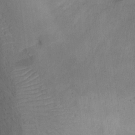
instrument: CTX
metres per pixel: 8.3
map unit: Ht
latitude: 12.8002
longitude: -41.1403
